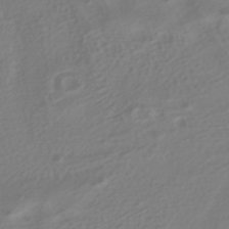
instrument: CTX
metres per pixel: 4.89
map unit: HNhu
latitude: -39.7478
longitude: 98.1228
